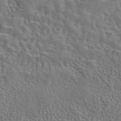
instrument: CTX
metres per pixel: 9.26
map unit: eAb
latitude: 43.6883
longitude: 113.3132
